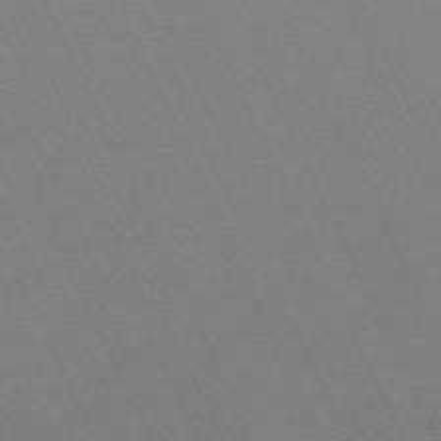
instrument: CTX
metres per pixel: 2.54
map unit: Hpe
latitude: -70.6519
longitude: 15.8612
